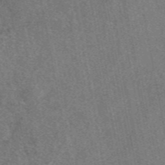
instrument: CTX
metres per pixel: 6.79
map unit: eAb
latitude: 48.1200
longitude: 109.8044
